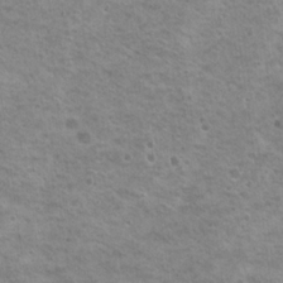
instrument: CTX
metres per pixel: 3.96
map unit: Nhu
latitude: 18.3089
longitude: -31.2537
